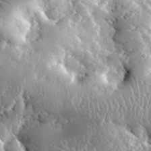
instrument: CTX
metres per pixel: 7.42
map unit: lHvf
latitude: 33.9339
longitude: -87.1781
